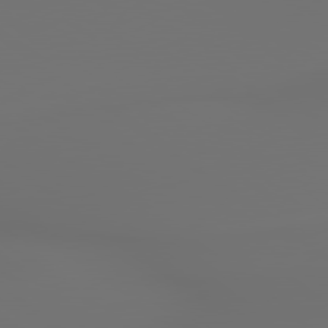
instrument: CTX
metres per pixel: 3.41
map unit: lApd
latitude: 79.7072
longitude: 177.1620
